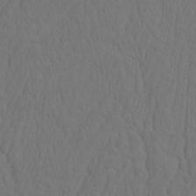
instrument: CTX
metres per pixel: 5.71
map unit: eHh
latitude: -2.6140
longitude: 15.1809
